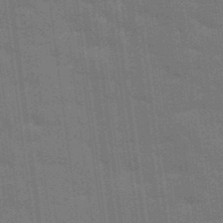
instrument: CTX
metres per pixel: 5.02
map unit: Aa
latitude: 33.8016
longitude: -143.4049
